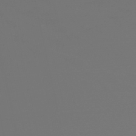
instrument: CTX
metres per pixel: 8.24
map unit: HNb
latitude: -45.5777
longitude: 55.2754
